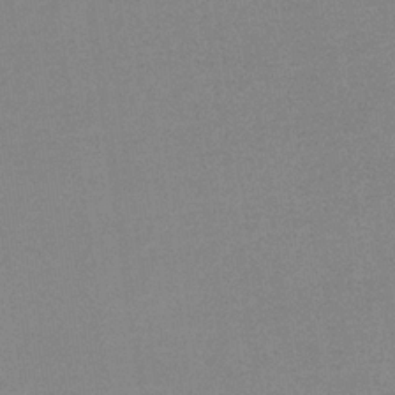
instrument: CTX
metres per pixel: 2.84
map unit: eHb
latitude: -32.7464
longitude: 68.1227
